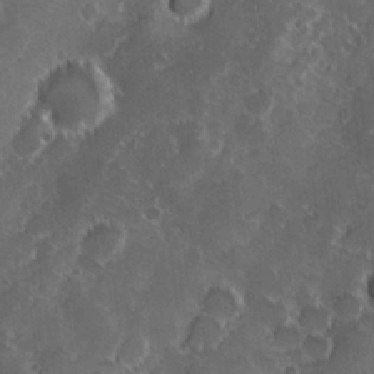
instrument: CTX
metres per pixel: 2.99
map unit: Hve
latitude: 24.1955
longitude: 146.5007
